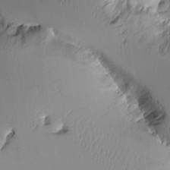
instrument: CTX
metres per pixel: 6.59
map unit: Aa
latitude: 10.9514
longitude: -127.3482
